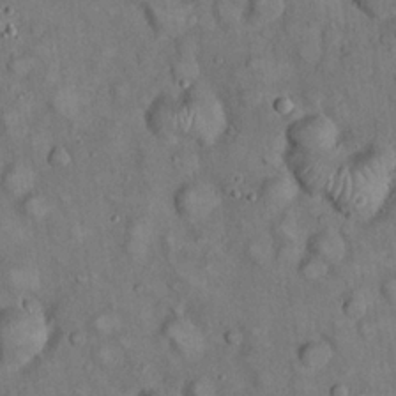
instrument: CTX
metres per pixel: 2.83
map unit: eHh
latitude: 22.4601
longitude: -60.8191
